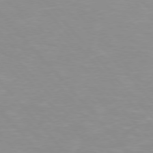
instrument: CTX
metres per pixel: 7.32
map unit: Hpe
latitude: 76.1389
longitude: -155.3293
